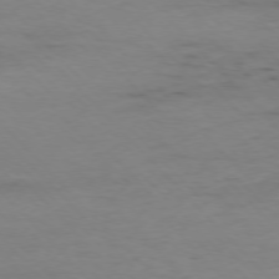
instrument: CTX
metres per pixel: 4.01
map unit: Ap
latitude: -77.2187
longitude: -83.1214
